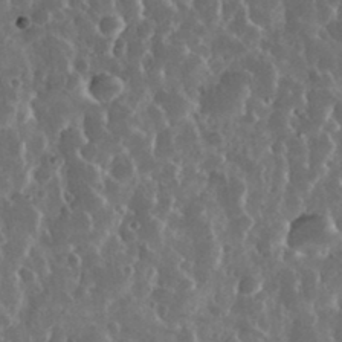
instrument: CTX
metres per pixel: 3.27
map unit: eHh
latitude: 34.2711
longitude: -57.9150
